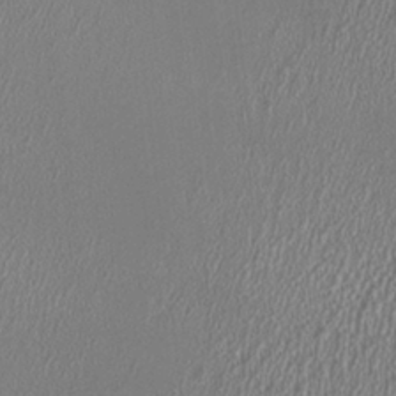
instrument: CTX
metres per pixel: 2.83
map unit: HNhu
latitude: -0.0850
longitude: 0.6519
